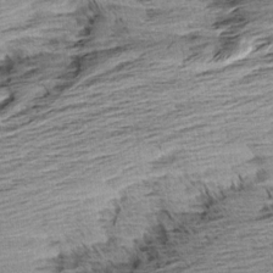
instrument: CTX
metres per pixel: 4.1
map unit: Aa
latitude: 8.3090
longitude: -139.1781
